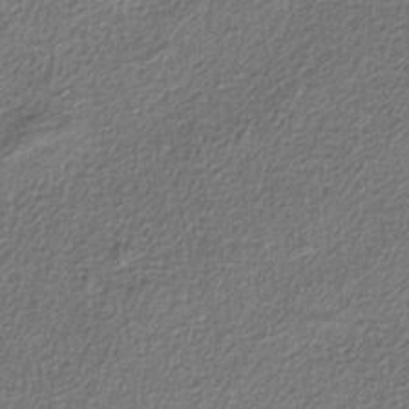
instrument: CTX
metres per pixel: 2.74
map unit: eAb
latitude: -38.2551
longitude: 52.7841
